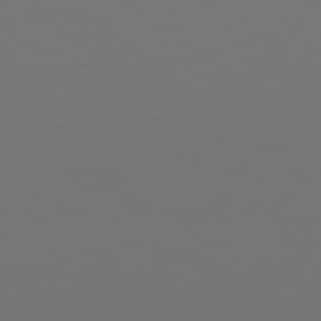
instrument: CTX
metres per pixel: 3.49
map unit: Hpe
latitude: 78.9892
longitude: 177.6155
